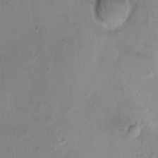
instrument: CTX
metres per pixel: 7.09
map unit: Nhu
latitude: 0.8002
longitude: -15.3671
